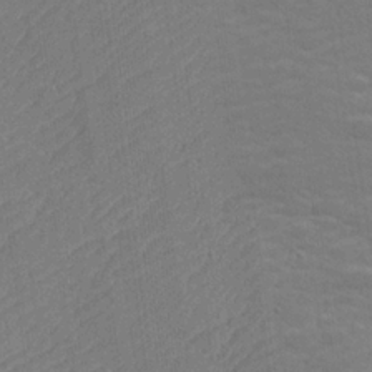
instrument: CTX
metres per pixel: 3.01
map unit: lHvf
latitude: 25.4804
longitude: 141.8233
